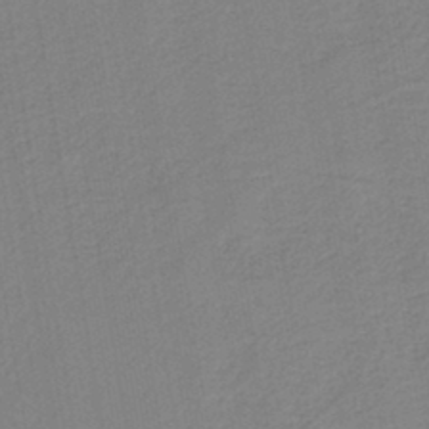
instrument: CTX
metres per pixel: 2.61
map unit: HNb
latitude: -42.0283
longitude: 51.5399
